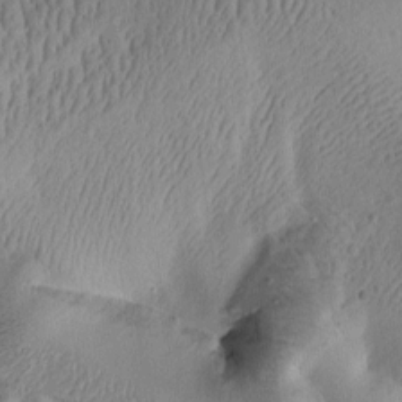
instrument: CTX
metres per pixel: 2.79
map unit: Htu
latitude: -1.5777
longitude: 170.3495
